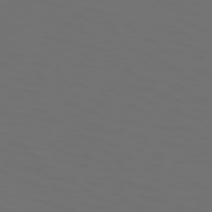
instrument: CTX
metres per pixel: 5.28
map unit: Hpe
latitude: 73.8584
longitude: -125.8583
